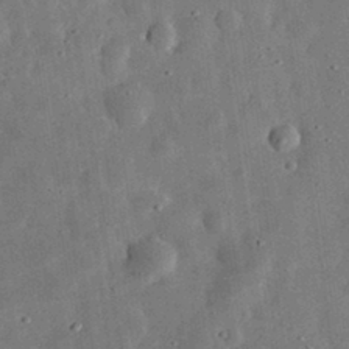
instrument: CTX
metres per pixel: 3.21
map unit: eHh
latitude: 32.9136
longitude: -77.0080
